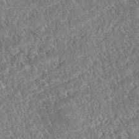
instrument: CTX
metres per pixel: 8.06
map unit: eAb
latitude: 38.1200
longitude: 112.1039
